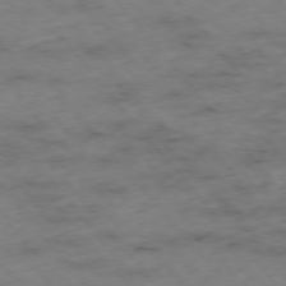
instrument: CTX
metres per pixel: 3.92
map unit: Hpe
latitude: -76.0472
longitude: -18.2333
